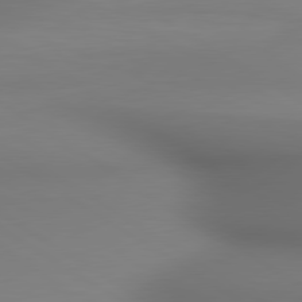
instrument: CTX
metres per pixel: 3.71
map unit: lApd
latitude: 80.4412
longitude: 138.4251
